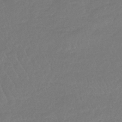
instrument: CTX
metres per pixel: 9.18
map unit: lHb
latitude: -44.5385
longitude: 77.9367
